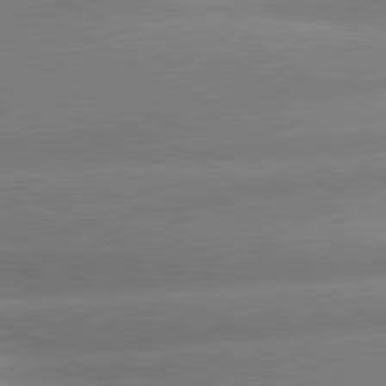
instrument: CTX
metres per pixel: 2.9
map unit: lApd
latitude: 80.6301
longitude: -162.8002
